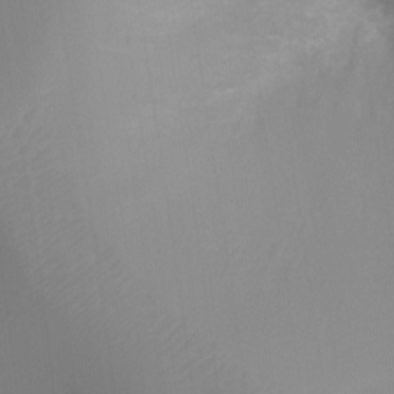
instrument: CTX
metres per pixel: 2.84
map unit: Ht
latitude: -0.9542
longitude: -20.6680
